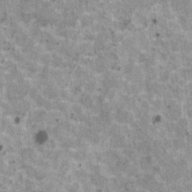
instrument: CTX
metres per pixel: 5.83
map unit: HNhu
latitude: 2.5923
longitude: 5.3320
